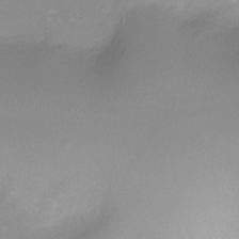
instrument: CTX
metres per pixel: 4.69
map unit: Ht
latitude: -6.6896
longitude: -20.6869
